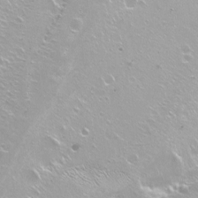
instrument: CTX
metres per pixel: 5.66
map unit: Hto
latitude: -7.2565
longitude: -46.5735
